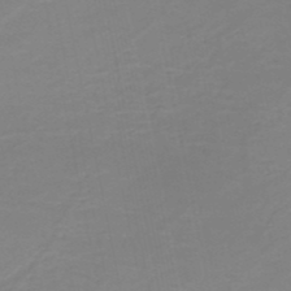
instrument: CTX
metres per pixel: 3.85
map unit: HNb
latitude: -50.5763
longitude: -50.9702
